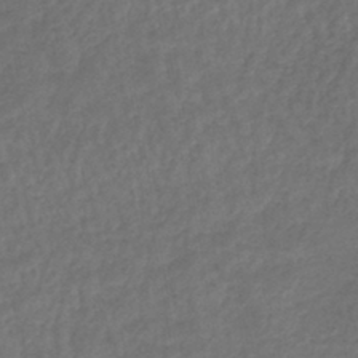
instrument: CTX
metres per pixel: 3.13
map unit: lHb
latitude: -43.2942
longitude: 64.7274
